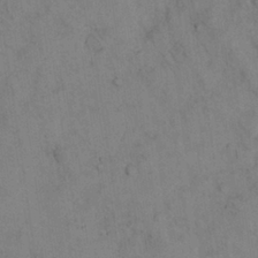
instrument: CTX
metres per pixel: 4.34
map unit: Nhu
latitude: 28.4034
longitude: -72.5168
